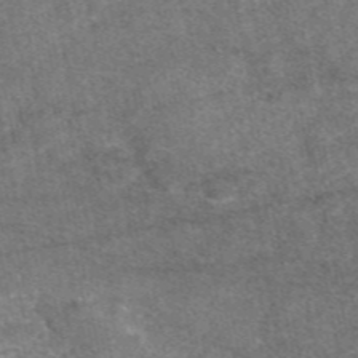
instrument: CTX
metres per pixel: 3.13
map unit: eAb
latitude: 47.3482
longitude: 108.0850
